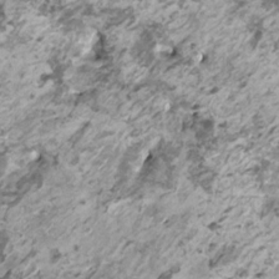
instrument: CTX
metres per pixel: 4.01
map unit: HNhu
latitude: 1.8205
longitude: -0.8947
